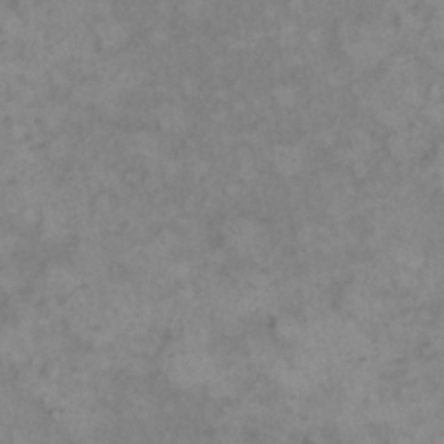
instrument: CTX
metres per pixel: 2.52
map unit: eHh
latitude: 14.9325
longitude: -65.8394
